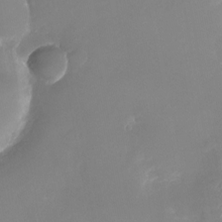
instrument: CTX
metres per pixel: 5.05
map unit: Nhu
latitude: -23.6533
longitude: -73.2537
